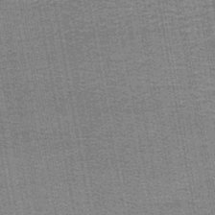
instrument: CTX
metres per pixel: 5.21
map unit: lHb
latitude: -44.4251
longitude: 57.8233
